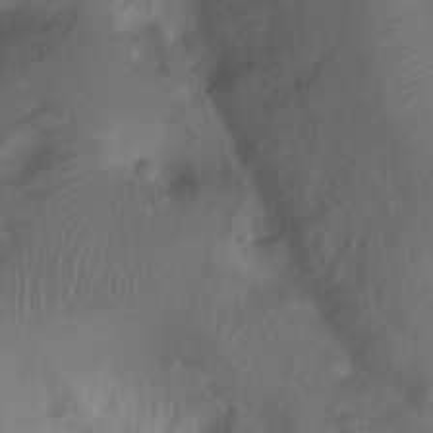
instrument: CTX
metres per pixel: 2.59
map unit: Ht
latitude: -7.5777
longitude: -27.5182
